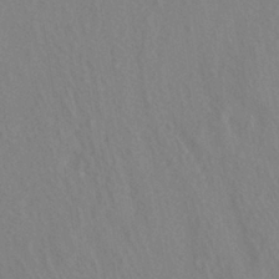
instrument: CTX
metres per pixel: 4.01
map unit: ANa
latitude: -38.9731
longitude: 95.5399
